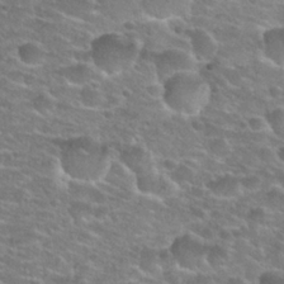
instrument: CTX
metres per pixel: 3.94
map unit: Hto
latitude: 25.9717
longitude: -49.8016
